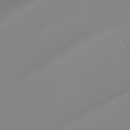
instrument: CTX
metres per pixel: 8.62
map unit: Hto
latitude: -8.0283
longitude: -52.1389
